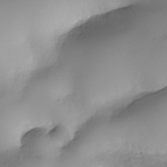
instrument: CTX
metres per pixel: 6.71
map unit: Nhe
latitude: -38.1039
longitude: -147.1592
